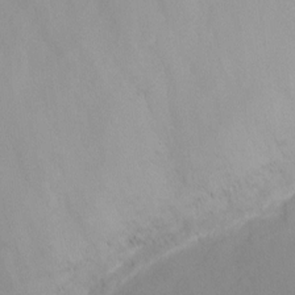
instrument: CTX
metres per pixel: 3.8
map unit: Ht
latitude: -1.3510
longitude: -19.0647
